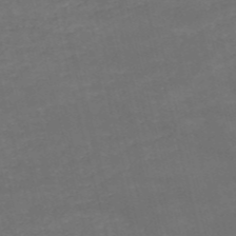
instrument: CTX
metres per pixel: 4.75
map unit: HNb
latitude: -52.8408
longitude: -37.8017
